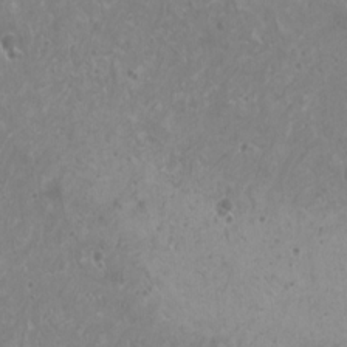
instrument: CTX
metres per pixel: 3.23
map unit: HNhu
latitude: -0.6330
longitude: 2.8219
